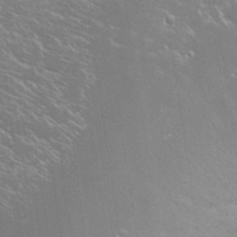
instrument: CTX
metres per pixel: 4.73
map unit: Nhu
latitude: 24.6112
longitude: -59.5371
